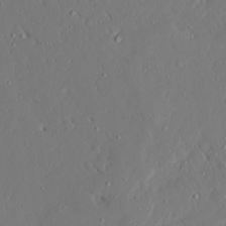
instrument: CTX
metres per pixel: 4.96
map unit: Ave
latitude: 15.7450
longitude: -140.7057
